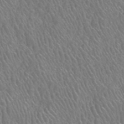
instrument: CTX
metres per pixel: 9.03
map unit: HNhu
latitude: -47.3887
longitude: 29.3888
